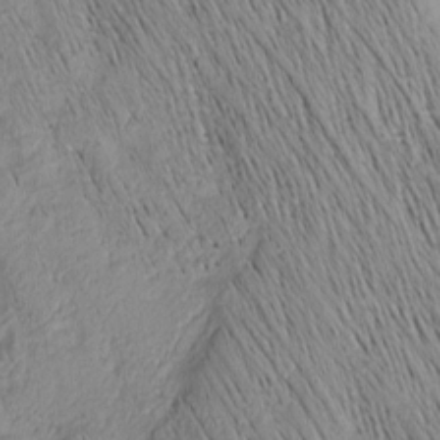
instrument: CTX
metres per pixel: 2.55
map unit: Nhu
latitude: -4.5762
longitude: -149.5749
